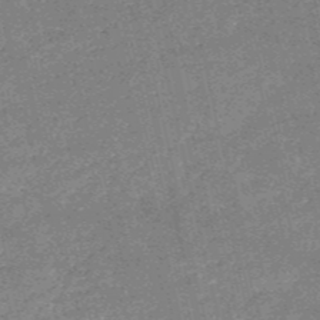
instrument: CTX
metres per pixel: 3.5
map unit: HNb
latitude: -52.9919
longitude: -40.2711
